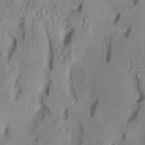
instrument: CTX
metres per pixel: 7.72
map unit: Aa
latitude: 7.6694
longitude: -127.8583
